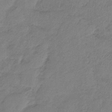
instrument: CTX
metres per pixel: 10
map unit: HNb
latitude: -33.5777
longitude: 58.7274
